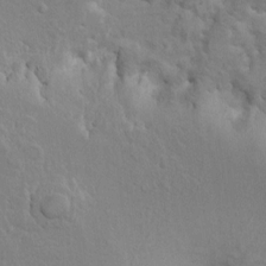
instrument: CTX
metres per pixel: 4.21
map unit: HNhu
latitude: 7.7072
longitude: -3.9150
